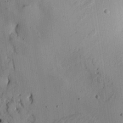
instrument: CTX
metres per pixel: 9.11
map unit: Aa
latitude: 27.3671
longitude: -130.5735
